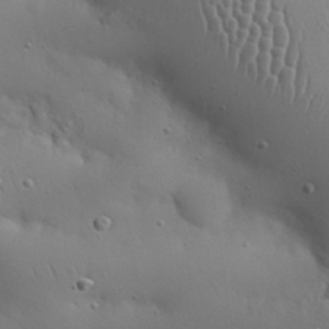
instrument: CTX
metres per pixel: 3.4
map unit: Nhu
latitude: 27.2537
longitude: -68.5357
